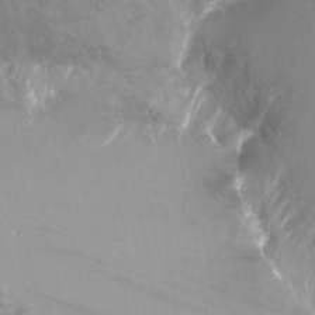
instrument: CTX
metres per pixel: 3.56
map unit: Ht
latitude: -15.8045
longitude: -41.5749
